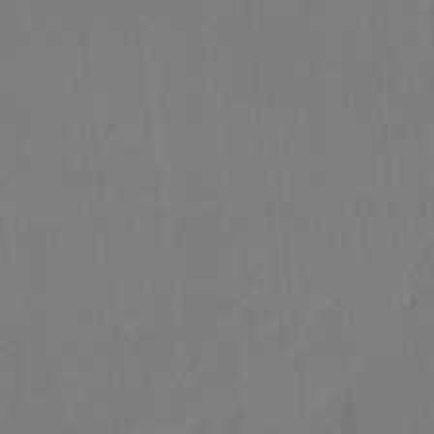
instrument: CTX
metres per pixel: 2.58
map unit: HNb
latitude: -44.5196
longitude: -43.2348
